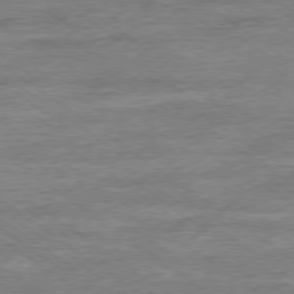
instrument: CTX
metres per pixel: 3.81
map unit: Ap
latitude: -78.9919
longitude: -101.4804
